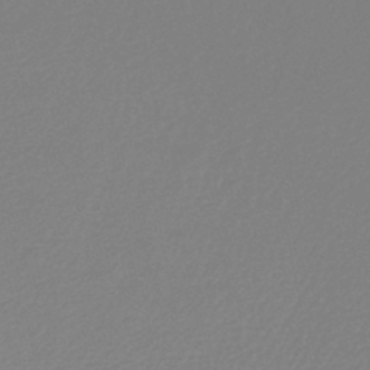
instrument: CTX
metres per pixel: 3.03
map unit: lHb
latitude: -44.7463
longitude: 75.1620
